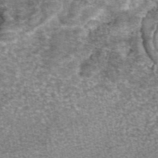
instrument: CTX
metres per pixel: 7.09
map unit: eAb
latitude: 46.1956
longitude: 103.8989
